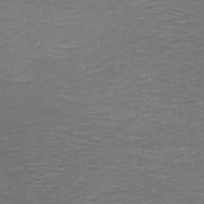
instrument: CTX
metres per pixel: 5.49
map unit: HNb
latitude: -49.1054
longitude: -46.5168
